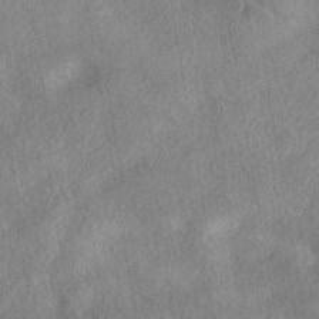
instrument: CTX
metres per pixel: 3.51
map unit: HNhu
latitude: -40.1983
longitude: 96.5763
